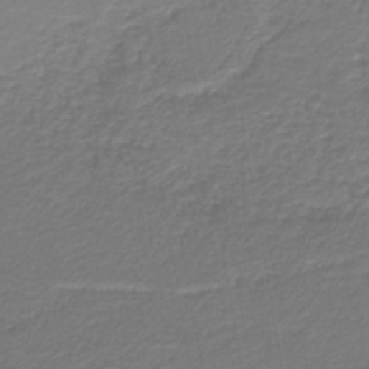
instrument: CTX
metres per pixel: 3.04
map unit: HNb
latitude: -42.4062
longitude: 51.5210
